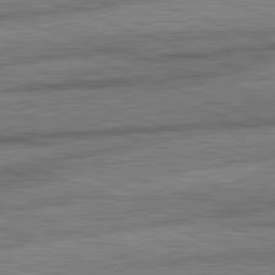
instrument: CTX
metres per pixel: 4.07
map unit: lApd
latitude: 82.3467
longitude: -162.0444
